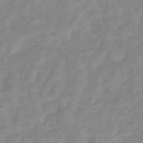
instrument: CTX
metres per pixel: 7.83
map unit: eHb
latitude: -40.1039
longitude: 80.8786
